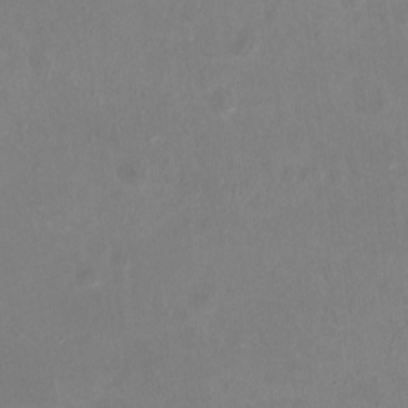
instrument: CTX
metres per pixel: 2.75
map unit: HNhu
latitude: -2.5195
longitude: -0.7246
